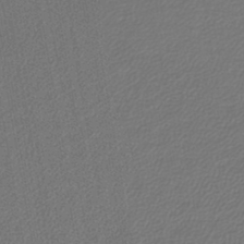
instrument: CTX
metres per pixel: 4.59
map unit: lHb
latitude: -42.8974
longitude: 61.3321
